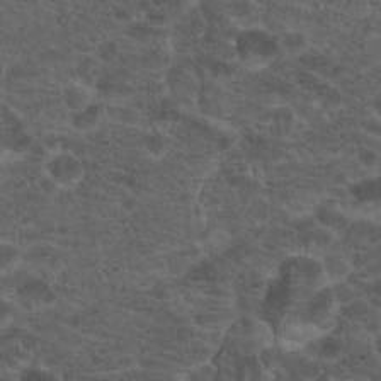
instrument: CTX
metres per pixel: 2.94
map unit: Hto
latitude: 18.4790
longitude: -36.8569
